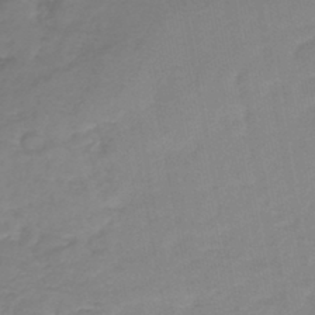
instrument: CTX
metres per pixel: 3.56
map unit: lHb
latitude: -41.3321
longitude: 73.6533
